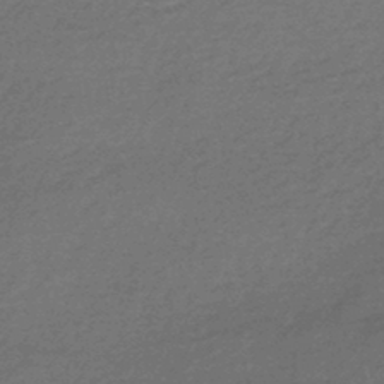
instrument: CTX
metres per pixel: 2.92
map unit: HNhu
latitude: -44.2551
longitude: 93.2943
